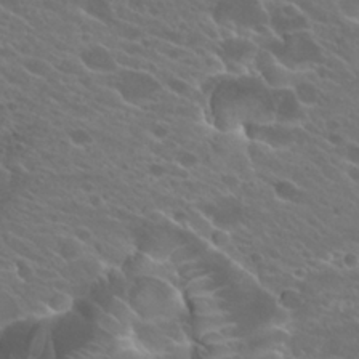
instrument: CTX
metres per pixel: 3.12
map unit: Hto
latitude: 24.5734
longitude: -38.0444
